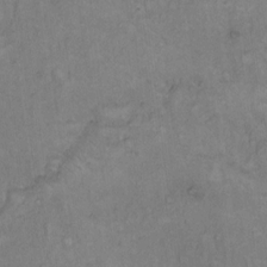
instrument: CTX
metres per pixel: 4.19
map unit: Hto
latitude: 10.9703
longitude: -60.3656
